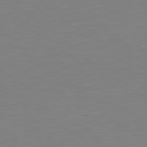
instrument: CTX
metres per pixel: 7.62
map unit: Hpe
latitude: 78.7435
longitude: -173.4993
